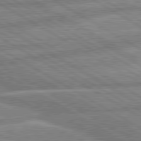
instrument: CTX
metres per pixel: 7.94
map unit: lApd
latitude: 80.3845
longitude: -170.5735
